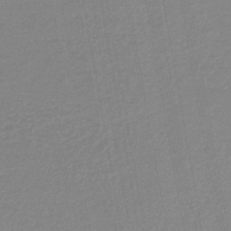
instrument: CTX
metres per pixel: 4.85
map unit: lHb
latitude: -42.4440
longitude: 75.2754
